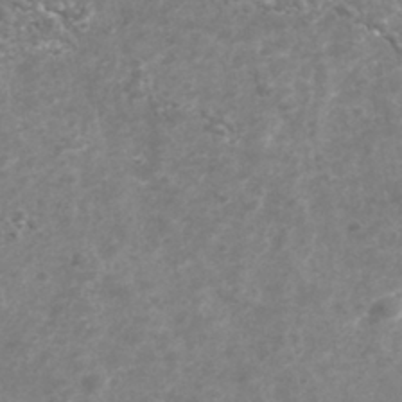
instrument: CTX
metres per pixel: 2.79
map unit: Nhu
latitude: -39.2376
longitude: -81.3104
